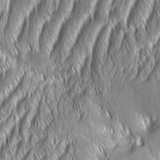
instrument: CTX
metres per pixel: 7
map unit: Aa
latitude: 7.3293
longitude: -131.1970
